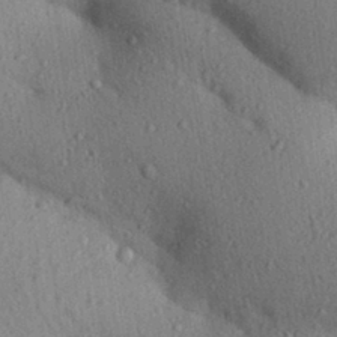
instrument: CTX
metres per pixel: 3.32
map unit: Aa
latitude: 30.5357
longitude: -147.1215
